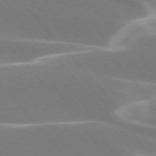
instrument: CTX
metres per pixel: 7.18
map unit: lApd
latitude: 75.6883
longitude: -63.8962
